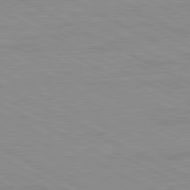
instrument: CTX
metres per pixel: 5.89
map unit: Ap
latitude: -82.1795
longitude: -72.8191
